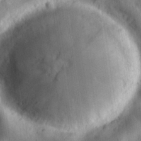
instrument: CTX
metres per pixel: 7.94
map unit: eHh
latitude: 30.8002
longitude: -73.9151
